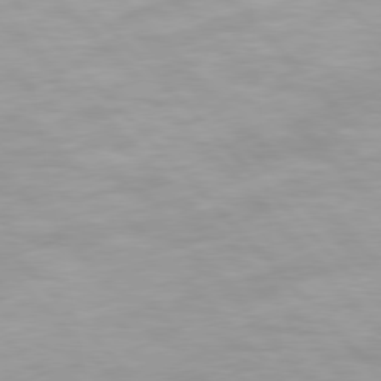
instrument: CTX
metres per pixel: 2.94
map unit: Hpe
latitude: 77.3670
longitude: -163.2348
